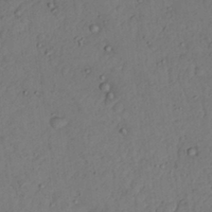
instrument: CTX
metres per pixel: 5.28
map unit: Nhu
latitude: 22.1011
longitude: -70.6301
